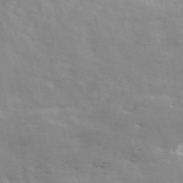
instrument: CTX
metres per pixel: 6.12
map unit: ANa
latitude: 50.4034
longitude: -81.7261
